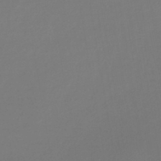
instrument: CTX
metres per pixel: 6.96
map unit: lHb
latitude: -45.1809
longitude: 76.5196
